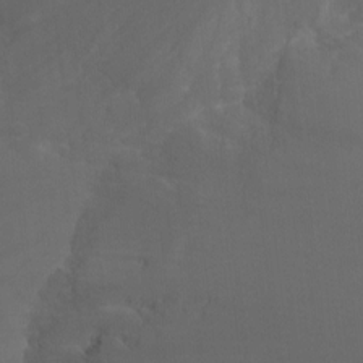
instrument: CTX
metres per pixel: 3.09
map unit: Nhu
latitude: -8.5763
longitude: -45.1781
